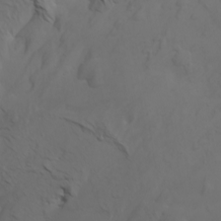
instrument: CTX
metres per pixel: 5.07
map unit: Nhu
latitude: -7.4265
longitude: -70.1956
